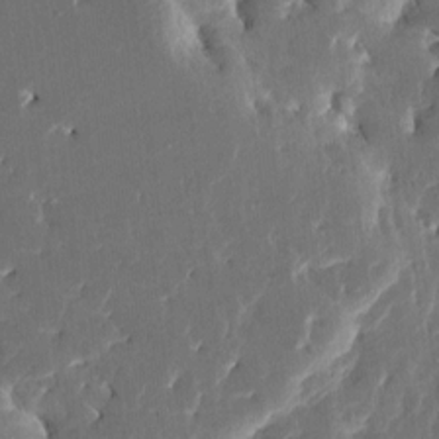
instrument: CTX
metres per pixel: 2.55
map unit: HNhu
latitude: 5.4993
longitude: -6.0822
